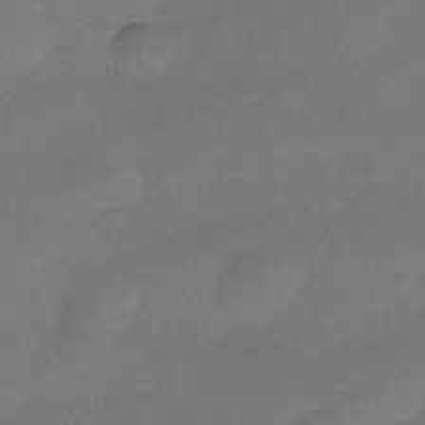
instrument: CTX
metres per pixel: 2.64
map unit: HNhu
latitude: -39.4266
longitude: 95.0864
